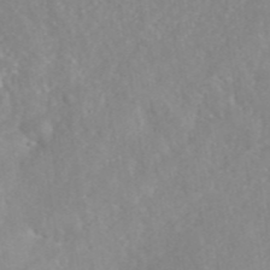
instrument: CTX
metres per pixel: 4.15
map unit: eAb
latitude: 45.4048
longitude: 127.1053
